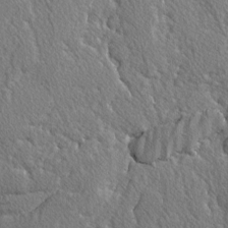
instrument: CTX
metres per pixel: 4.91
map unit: lAvf
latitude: -3.2753
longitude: -108.6490
